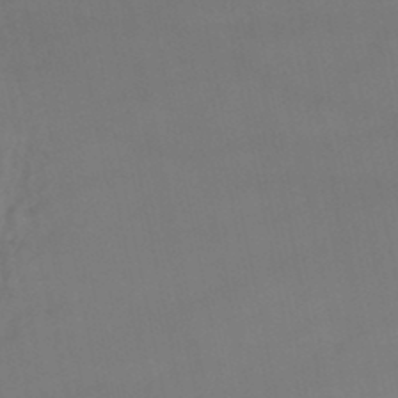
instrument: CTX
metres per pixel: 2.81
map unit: lHb
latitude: -46.2172
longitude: 66.8408
